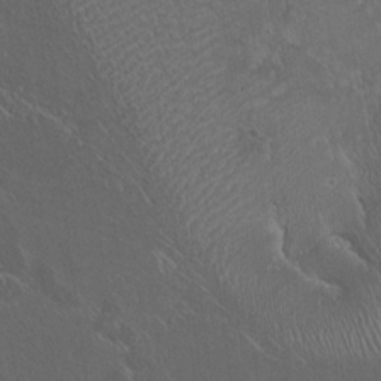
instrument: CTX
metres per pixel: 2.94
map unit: lAvf
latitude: 8.3845
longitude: 169.1053
